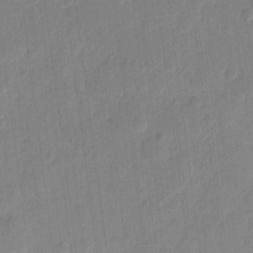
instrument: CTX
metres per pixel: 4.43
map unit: eHh
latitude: 9.7450
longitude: -66.6490
